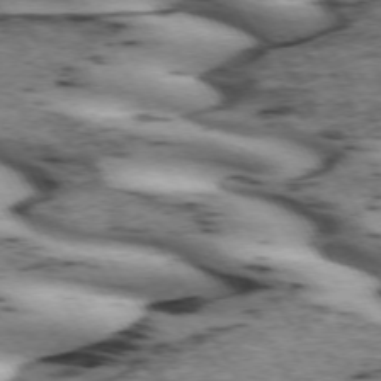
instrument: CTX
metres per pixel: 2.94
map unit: lApd
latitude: 71.8772
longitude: -52.2523
